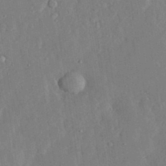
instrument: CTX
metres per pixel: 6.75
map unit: lHvf
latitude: 33.2726
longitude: -92.2522
